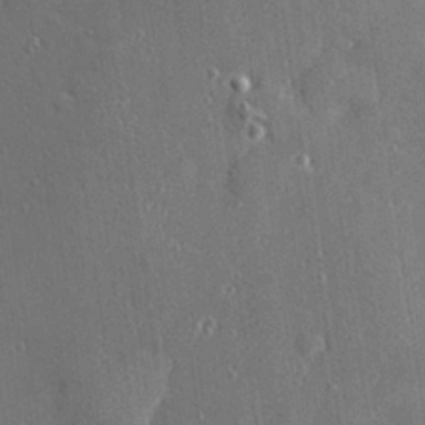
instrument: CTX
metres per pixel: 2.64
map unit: Hve
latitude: 27.8017
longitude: -90.5357
